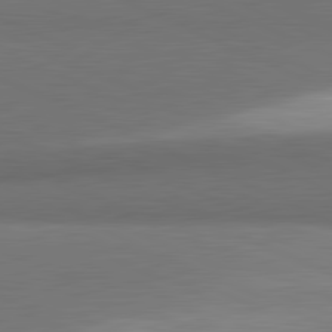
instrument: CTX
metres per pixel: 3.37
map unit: lApd
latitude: 81.7072
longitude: 153.5210
